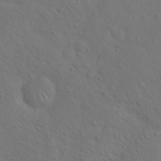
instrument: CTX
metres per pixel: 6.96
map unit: Hto
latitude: 19.1214
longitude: -53.7450
